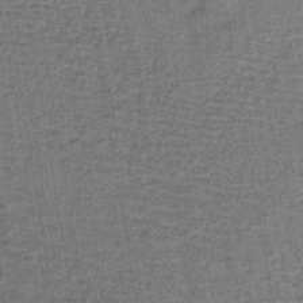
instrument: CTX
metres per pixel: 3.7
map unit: lHb
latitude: -40.7085
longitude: 58.6707
